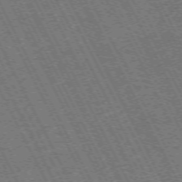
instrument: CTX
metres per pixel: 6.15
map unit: Hpe
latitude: -71.7100
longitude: 10.5574
